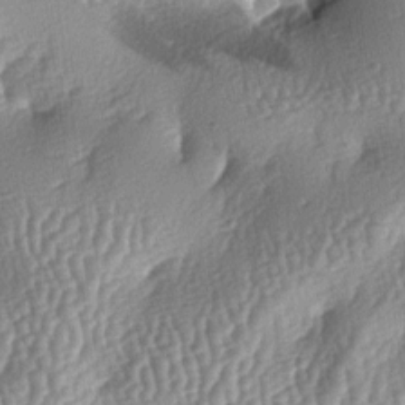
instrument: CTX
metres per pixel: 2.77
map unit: lAa
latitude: -6.1606
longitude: -127.9717
